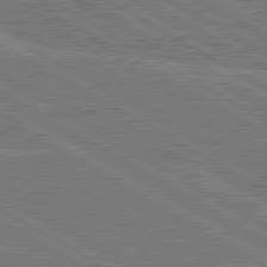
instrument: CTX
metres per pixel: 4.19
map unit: lApd
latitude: 80.4601
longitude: 119.5210
